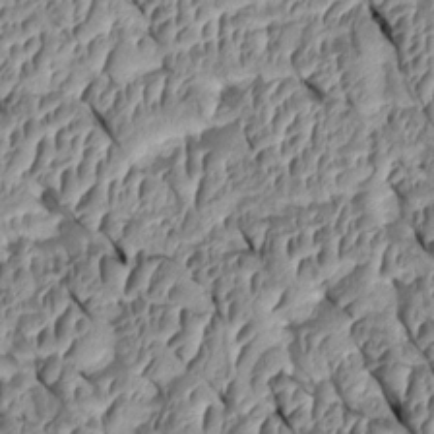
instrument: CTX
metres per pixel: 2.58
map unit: Htu
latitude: 1.3859
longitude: 148.1795
